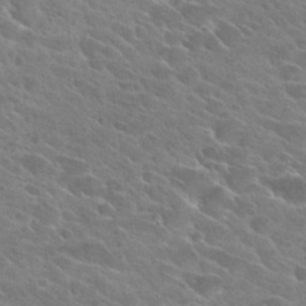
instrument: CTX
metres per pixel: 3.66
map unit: Hto
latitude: 26.1767
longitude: -41.4804
